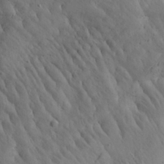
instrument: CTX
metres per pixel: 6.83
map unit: Aa
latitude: 26.7813
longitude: -142.4034
